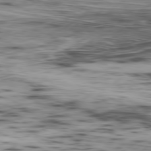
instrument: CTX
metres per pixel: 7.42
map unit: Ap
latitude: -79.7666
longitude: -62.2523
